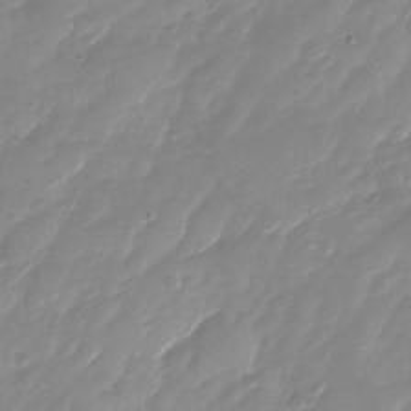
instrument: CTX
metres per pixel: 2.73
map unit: Nhu
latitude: -28.7841
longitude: -66.1199
